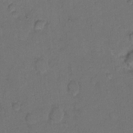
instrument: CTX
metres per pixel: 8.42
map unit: Hto
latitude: 8.3090
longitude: -62.1767
